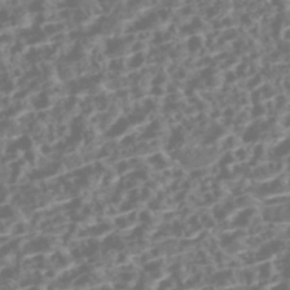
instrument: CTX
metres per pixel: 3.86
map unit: Nhe
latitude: -47.0675
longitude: -173.0647
